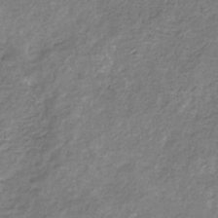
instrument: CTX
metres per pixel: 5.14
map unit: eHb
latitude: -30.6707
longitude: 69.3131
